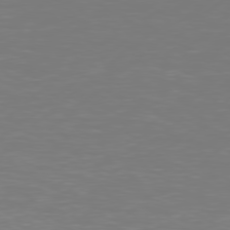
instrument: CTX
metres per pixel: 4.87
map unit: Hpe
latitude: 76.2144
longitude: -131.1404
